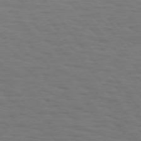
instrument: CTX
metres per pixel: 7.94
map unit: Hpe
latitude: 74.4790
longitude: -131.7450
